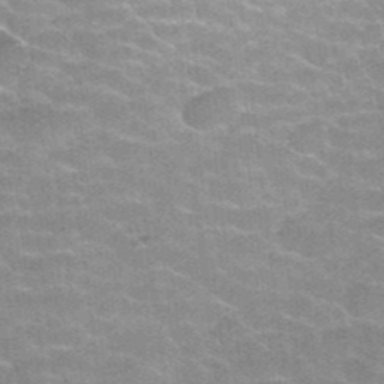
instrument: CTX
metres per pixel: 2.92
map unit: Hto
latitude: 35.4615
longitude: -52.8947
